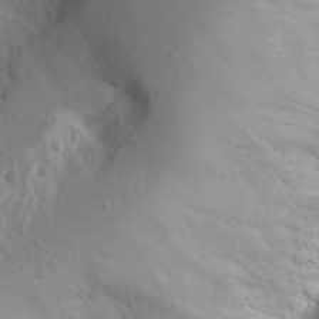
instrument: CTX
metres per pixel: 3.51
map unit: Aa
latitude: 28.6112
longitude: -146.2901
